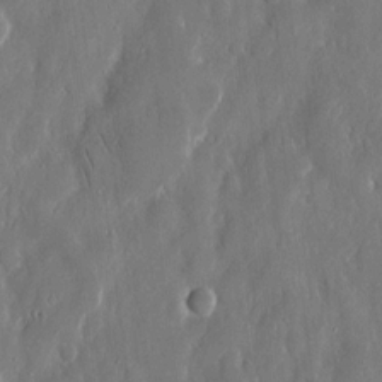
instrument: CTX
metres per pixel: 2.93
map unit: eHh
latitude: 13.6694
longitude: -72.1956
